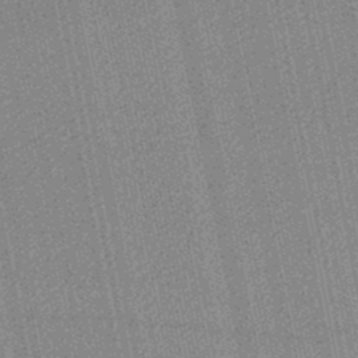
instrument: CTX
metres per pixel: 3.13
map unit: lHb
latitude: -45.9745
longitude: 68.6707
